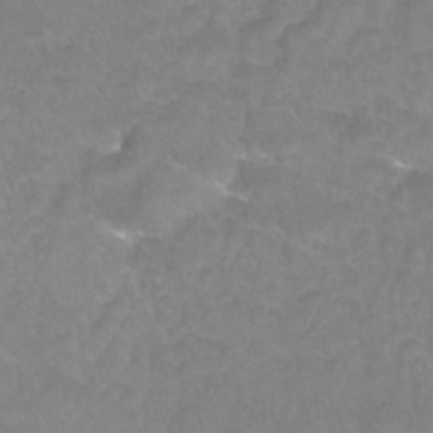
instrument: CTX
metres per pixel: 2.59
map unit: Nhu
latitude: 24.8002
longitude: -53.4993
